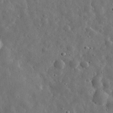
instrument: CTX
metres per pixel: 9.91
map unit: eHh
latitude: 31.6694
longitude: -74.6679
